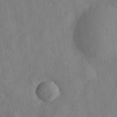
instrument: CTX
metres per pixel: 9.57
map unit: eHh
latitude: 29.7260
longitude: -77.0080
